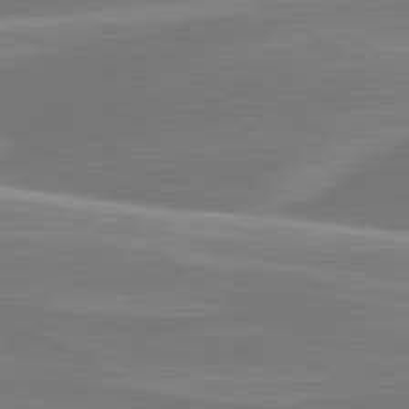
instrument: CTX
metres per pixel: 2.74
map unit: lApd
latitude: 80.8947
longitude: 128.2929
